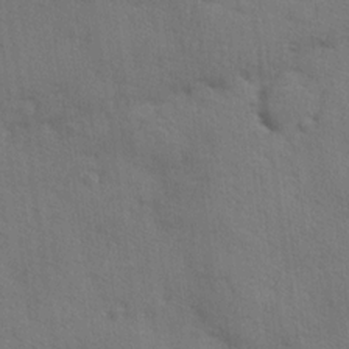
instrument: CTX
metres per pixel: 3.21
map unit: Ave
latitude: -8.0661
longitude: -120.5168
